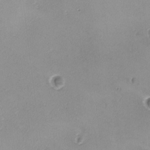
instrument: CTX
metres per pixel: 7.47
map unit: Ave
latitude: -9.2376
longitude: -122.2522
